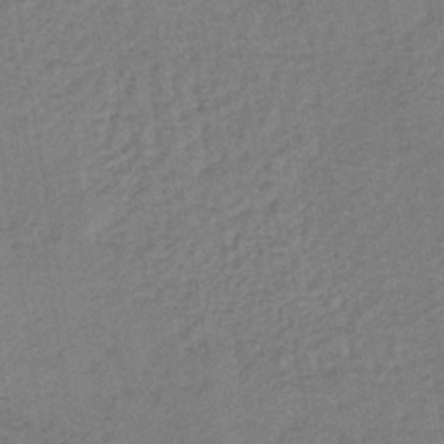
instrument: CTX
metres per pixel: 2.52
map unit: lHb
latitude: -38.6519
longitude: 63.4643
